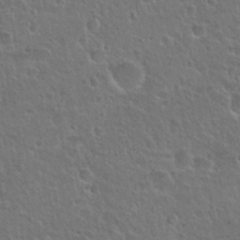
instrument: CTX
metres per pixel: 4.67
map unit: Nhu
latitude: 25.8205
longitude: -50.3656
